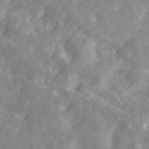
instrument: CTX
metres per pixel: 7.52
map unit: ANa
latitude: 46.0822
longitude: 24.6707
